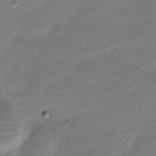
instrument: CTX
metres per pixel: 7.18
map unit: Nve
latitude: -21.8044
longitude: 104.5007
